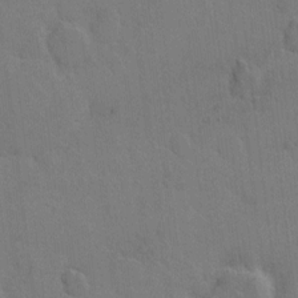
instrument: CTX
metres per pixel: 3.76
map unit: Hto
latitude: 6.4223
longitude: -62.7813
